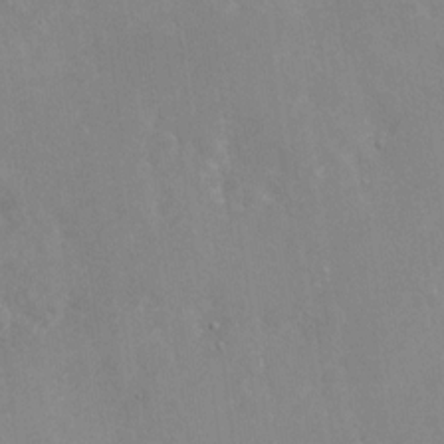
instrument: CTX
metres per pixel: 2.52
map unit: Nhu
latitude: -27.8422
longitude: -79.4994
